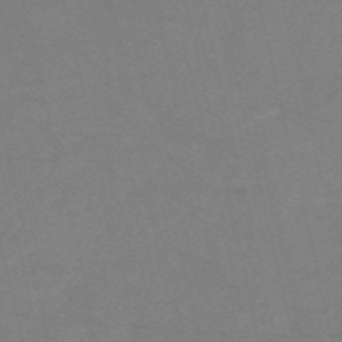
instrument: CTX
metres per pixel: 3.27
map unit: HNb
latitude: -53.6721
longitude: -47.6883
